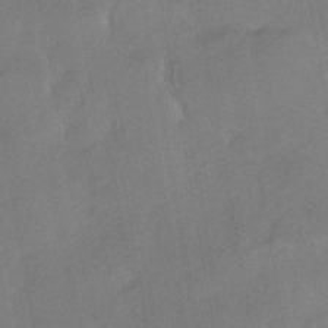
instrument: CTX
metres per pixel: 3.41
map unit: HNhu
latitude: -43.6154
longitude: 92.0661
